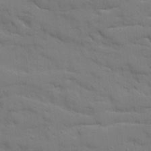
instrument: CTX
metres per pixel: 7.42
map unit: Ave
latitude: 19.1214
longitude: -129.2537
